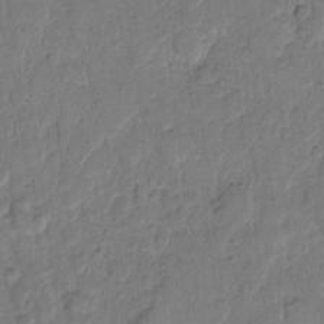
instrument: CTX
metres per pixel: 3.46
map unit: eHh
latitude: 9.8583
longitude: -64.1956
